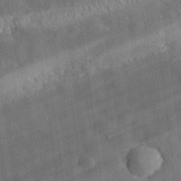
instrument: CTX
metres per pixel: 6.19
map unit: eHh
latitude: 31.1026
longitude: -77.2537
